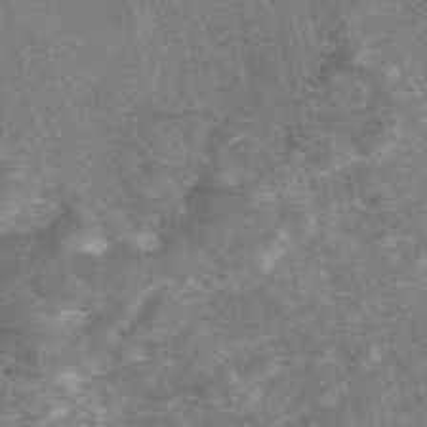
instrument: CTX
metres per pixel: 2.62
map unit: eAb
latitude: 47.4616
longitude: 119.5210
